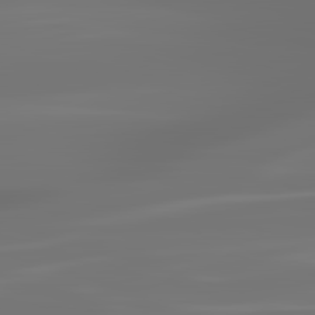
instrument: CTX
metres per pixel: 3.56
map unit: lApd
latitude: 83.4048
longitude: -129.3859
